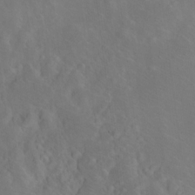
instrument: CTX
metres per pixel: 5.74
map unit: Ht
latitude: 9.3671
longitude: -33.2726
